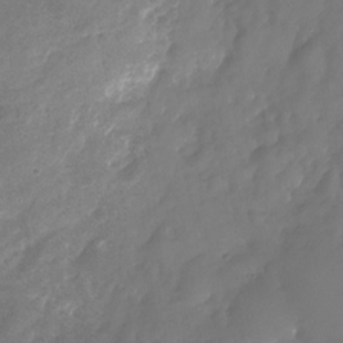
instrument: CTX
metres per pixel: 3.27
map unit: Nhu
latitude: -25.7477
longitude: -69.6883
